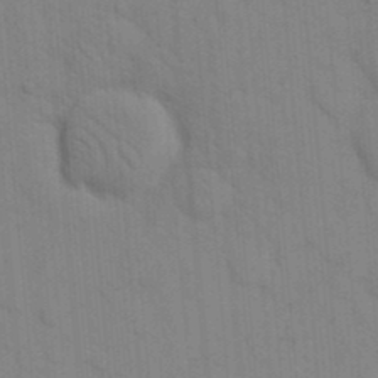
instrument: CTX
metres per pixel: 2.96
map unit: eHh
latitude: 18.5545
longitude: -64.0444
